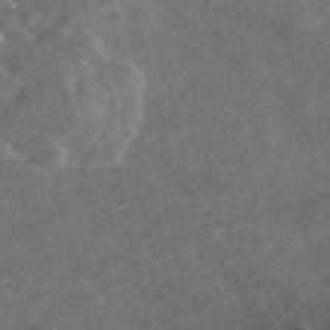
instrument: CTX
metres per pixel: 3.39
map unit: eAb
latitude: 47.0270
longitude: 119.3888
